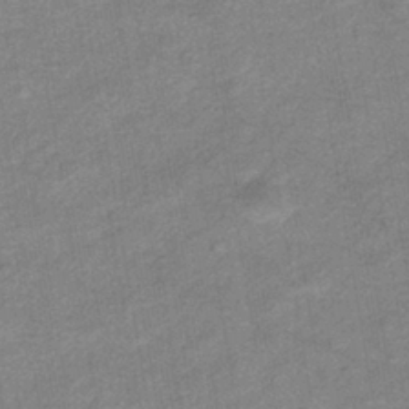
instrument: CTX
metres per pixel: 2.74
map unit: eHb
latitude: -38.9542
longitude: 80.2929
